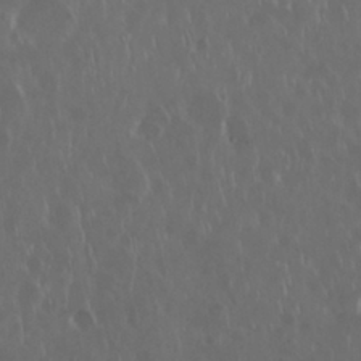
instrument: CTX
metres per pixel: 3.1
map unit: Nhu
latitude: 29.4237
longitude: -59.6127
